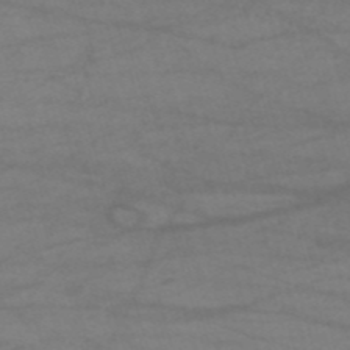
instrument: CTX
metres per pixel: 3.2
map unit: HNb
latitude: -53.7666
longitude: -49.8394
